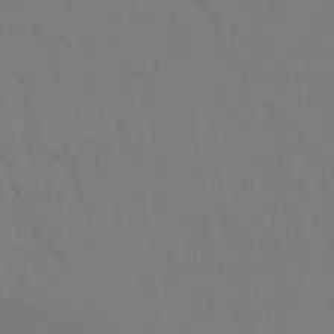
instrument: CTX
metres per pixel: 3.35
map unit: Htu
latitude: -14.3307
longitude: -44.5546
